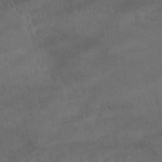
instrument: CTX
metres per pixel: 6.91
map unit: HNb
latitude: -44.7652
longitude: -36.9514
